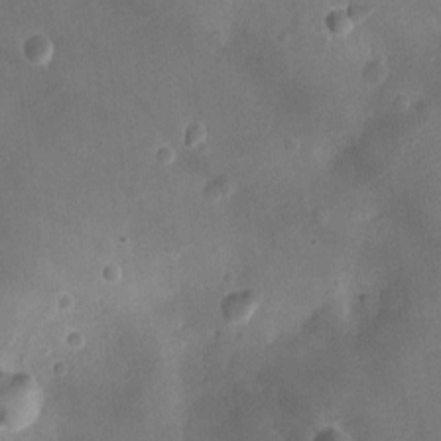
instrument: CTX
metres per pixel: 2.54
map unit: Ht
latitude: -3.2186
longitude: -19.4804
